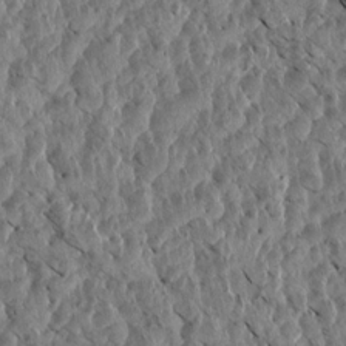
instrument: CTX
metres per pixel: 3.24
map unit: Aa
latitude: 14.2145
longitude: -141.8583
